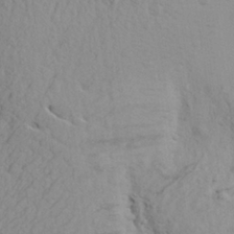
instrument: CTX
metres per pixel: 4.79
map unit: Aa
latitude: 28.2711
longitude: -132.1767
